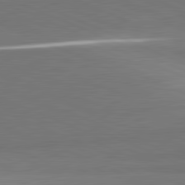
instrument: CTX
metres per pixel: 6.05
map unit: lApd
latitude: 81.9339
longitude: 156.0850
